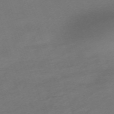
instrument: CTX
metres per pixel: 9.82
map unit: eHh
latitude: -63.0486
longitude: 52.9919
